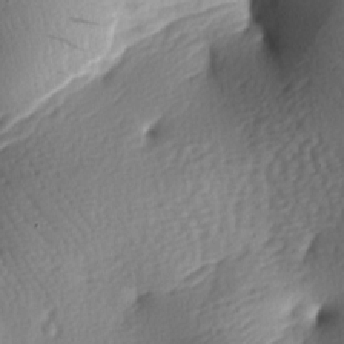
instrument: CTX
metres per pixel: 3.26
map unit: lAa
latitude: -7.3132
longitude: -126.6113
